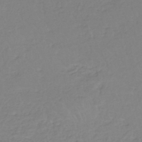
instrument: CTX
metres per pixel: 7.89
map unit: eHh
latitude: -45.9178
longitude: -29.3293
